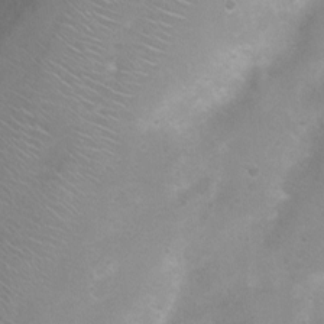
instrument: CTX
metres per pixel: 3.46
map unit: Nhu
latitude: 3.9906
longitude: -25.1970
